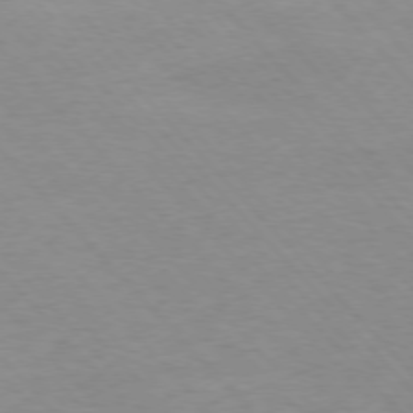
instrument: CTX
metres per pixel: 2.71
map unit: Ap
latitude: -76.8219
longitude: -87.8583
